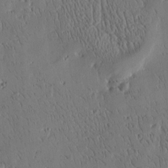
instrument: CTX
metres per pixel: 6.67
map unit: Htu
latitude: -4.4629
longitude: 174.6896
